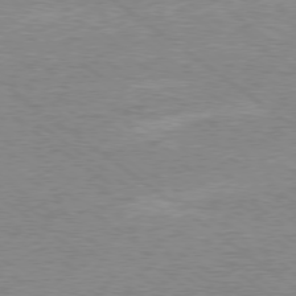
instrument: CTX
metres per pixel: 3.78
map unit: Ap
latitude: -79.3320
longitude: -82.1011
